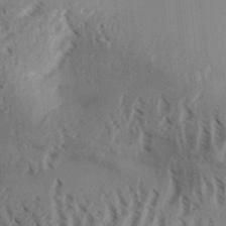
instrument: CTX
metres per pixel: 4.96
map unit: Aa
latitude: 32.5924
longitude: -136.9892
